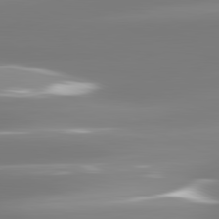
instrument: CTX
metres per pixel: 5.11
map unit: lApd
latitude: 81.2915
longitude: -134.5545
